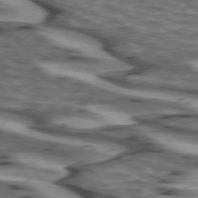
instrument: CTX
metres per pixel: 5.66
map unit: lApd
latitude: 73.1404
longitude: -57.2725
